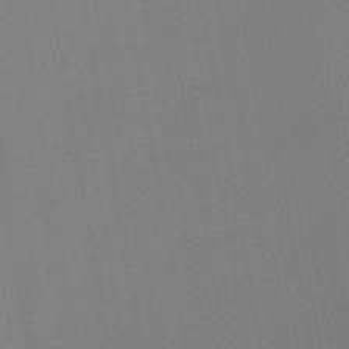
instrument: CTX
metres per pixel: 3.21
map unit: lHb
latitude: -43.9556
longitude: 67.4832
